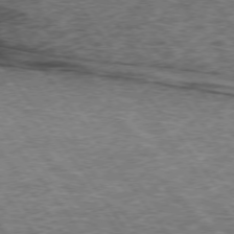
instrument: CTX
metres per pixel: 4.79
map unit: lApd
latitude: 73.1781
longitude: -76.3278
